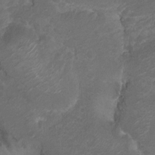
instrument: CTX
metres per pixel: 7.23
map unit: Hto
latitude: 6.1011
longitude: -35.3292
